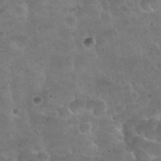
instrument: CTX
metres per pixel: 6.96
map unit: Nhu
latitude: 31.0837
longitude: -53.4427
